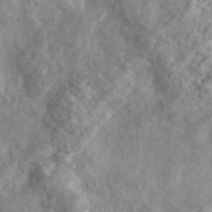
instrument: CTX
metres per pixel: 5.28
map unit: eAb
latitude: 44.9513
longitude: 128.3873
